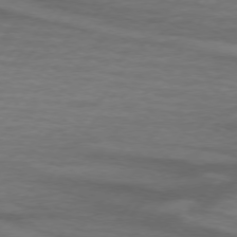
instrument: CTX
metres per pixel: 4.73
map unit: lApd
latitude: 74.3089
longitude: -78.5168
